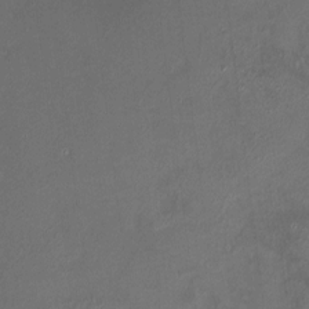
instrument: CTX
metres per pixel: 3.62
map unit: HNhu
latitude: 7.0269
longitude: 8.3117
